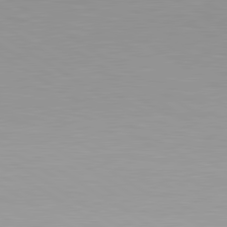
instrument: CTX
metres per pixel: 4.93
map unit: lApd
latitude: 80.5924
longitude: 160.5385
